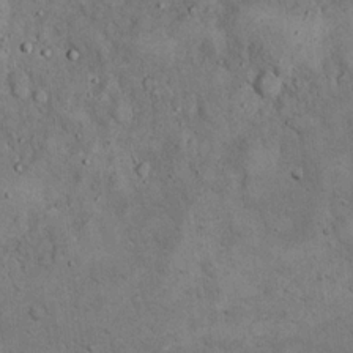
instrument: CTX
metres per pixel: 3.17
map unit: eHh
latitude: 19.2159
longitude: -61.1592
